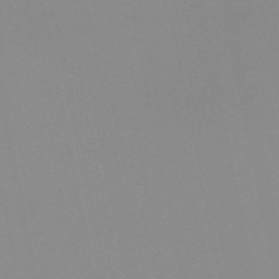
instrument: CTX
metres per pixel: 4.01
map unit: HNb
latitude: -45.1242
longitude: -43.2159
